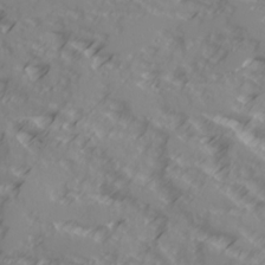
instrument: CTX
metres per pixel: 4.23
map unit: Ave
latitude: 17.8772
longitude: -129.3670
